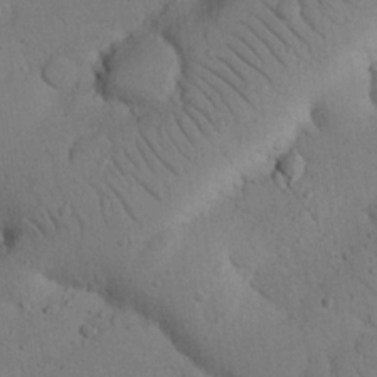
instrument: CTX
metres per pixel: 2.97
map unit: Nhu
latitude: 22.9514
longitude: -75.0458
